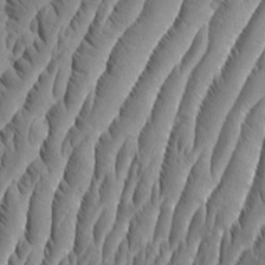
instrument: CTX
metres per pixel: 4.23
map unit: Aa
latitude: 9.0081
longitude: -132.6302
